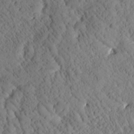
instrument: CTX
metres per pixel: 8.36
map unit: Htu
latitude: 0.4979
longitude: 176.5007
